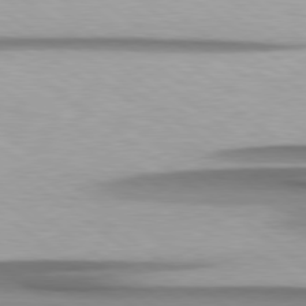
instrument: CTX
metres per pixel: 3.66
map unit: Hpe
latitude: 78.9136
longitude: -133.9339
